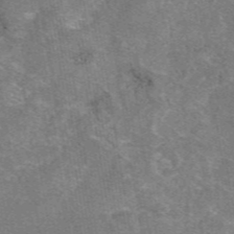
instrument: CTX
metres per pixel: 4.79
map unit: eAb
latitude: 47.5371
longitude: 102.8219
